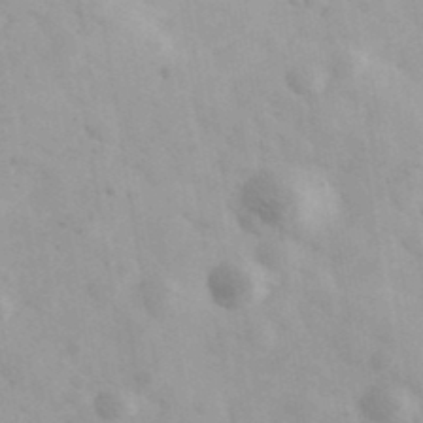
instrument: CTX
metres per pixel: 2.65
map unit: Ave
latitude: 39.2159
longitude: -107.2348
